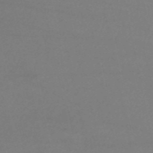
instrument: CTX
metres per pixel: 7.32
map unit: HNb
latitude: -54.2929
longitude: -34.0255
